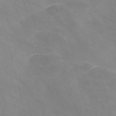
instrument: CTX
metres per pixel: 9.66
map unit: Nve
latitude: -58.1416
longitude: 58.6329
